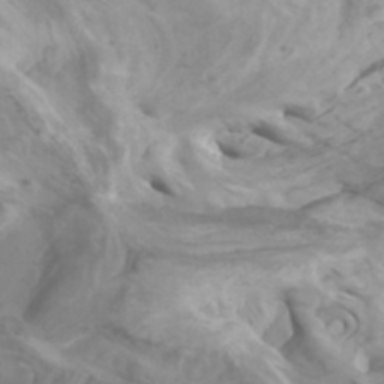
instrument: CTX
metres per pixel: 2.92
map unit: Htu
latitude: -5.8422
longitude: -75.5749
